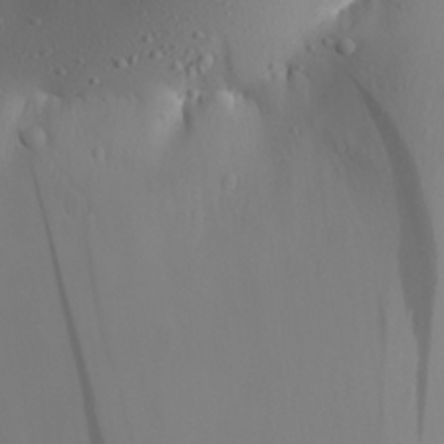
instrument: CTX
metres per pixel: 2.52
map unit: Aa
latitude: 25.6316
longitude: -144.4601
